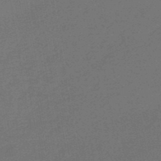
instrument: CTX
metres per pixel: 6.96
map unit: HNb
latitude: -48.4251
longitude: 59.8422
